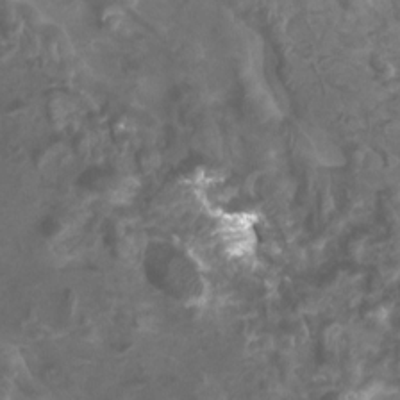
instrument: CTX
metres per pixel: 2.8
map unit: Htu
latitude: 2.8191
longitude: -20.6302
